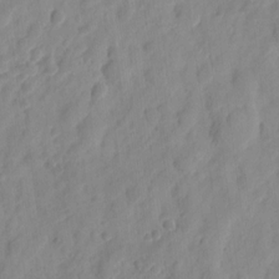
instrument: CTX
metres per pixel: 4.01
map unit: eHh
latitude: 8.2901
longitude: -74.6302
